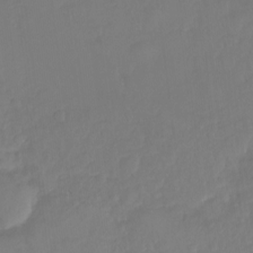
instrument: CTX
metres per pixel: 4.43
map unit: Ht
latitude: -14.4440
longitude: -57.2725
